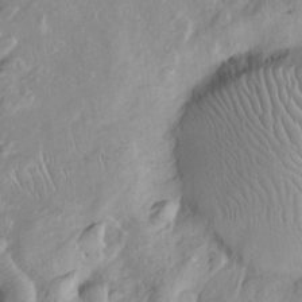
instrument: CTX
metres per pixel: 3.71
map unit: Htu
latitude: -6.3684
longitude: 152.3306
